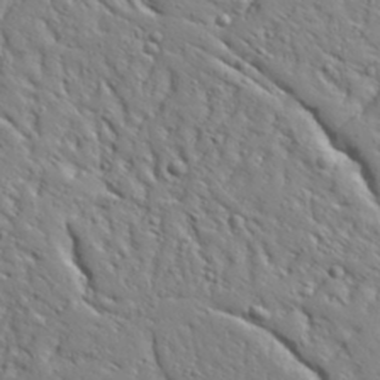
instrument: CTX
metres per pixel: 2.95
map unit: Aa
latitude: 32.1011
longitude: -132.8569
